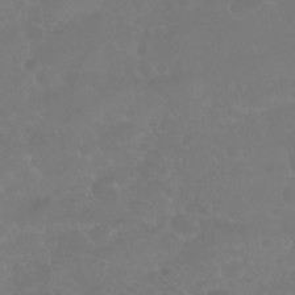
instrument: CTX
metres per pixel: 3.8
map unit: Nhu
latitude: 24.8946
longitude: -62.9136
